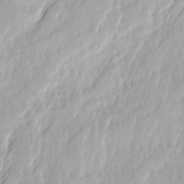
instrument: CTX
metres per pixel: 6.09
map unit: Ave
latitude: 14.6113
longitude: -134.8002
